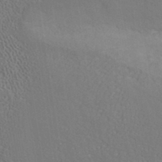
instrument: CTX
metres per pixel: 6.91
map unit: ANa
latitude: 37.2915
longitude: 18.9353
